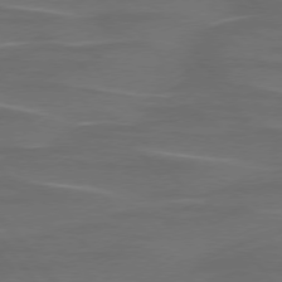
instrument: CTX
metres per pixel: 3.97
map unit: lApd
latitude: 75.8961
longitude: -79.7072
